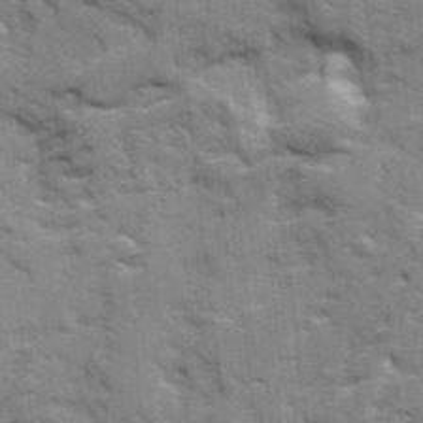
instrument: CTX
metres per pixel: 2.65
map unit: Ave
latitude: 20.2712
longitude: -130.1767
